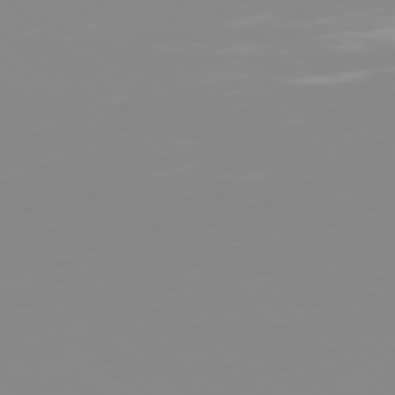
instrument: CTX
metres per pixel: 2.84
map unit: Hpe
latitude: 77.2726
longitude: -132.4790
